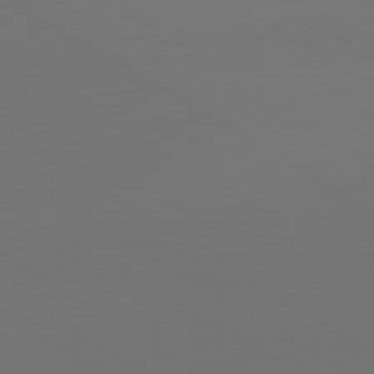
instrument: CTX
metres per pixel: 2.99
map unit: lApd
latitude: 81.1403
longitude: 152.2361
